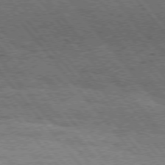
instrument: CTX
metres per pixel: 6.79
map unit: Hpe
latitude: 75.2537
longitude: -140.4034
